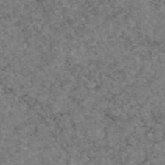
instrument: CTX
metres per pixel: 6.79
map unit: eAb
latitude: 47.6127
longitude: 113.3699
